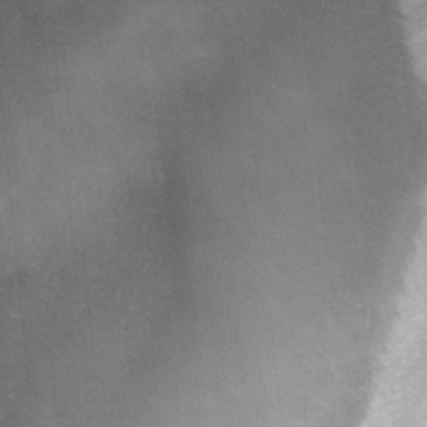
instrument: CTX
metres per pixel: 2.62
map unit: lAa
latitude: -4.0661
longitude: -126.6491
